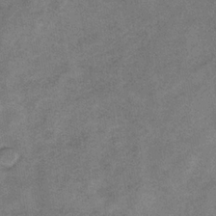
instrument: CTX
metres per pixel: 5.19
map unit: HNb
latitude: -33.3510
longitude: 57.0675
